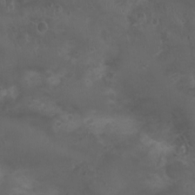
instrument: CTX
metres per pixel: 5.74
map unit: Nhu
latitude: 3.6505
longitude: -15.0459
